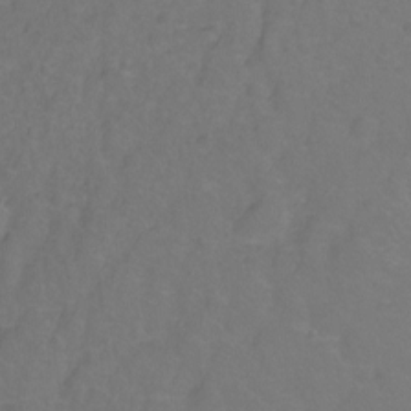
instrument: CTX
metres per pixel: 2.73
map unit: Ht
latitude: -2.1605
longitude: -33.9906
